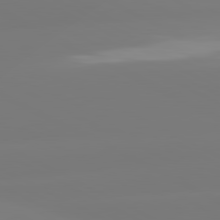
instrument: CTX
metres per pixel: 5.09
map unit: lApd
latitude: 80.9325
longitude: -156.8002
